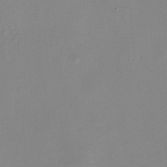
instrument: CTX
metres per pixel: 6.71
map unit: HNhu
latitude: 6.6868
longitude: 8.1606
